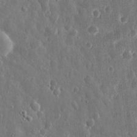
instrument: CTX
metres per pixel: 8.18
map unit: eHh
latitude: 11.7639
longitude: -73.1215
